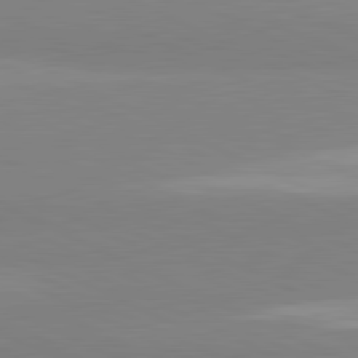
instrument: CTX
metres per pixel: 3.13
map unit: lApd
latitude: 81.7450
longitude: 179.4832
